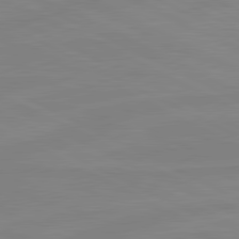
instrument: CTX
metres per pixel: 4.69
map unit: lApd
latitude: 81.1781
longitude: -177.1970
